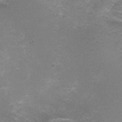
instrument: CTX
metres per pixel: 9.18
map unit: Nhu
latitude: 2.6679
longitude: -17.4804
